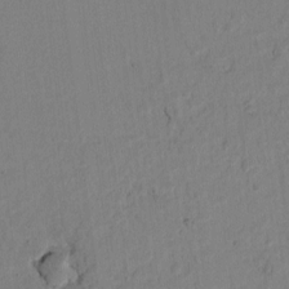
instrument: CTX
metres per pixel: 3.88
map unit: Htu
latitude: -0.6897
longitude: 170.4440
